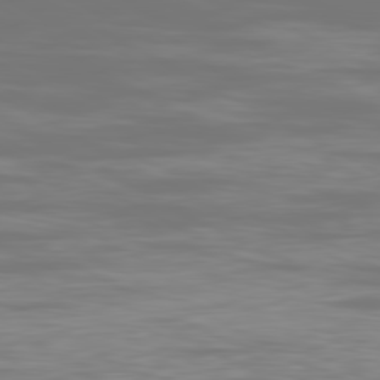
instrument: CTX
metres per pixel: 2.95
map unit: Ap
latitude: -80.7652
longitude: -59.7450
